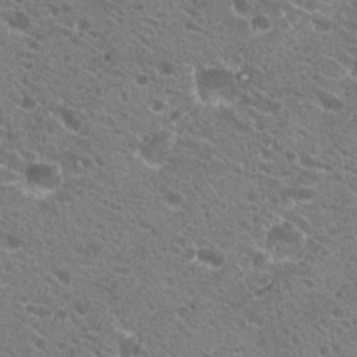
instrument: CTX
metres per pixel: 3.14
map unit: Hto
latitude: 20.2334
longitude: -34.4223
